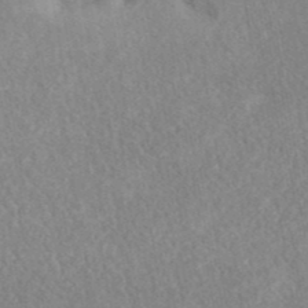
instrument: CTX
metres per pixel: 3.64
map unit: ANa
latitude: 40.9702
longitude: 18.3684
